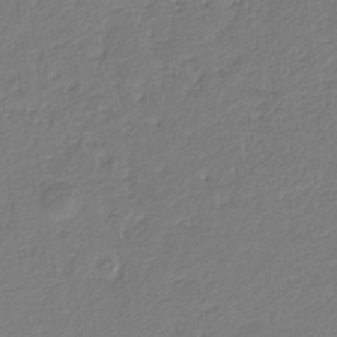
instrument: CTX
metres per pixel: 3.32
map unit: eHb
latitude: -30.2928
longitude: 67.1620
